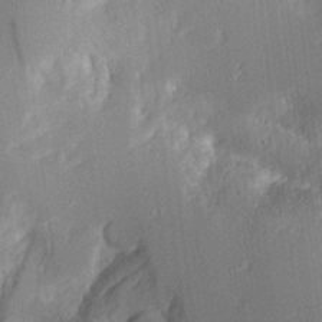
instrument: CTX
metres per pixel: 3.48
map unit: Aa
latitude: 18.1200
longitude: -143.0270
